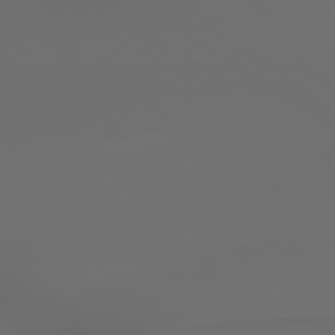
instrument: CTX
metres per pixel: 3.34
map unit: lApd
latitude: 79.6127
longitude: -175.8017
